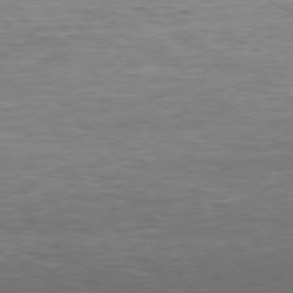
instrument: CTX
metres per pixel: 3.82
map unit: Hpe
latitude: 77.8772
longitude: -168.1011
